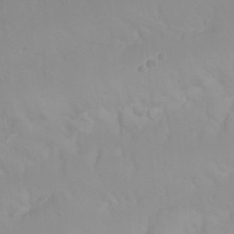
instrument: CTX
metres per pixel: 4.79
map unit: Nhu
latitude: 23.3671
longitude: -63.5749
